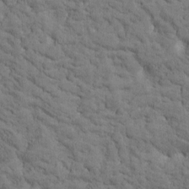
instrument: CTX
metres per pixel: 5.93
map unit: Htu
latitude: -3.1053
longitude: 175.1998
